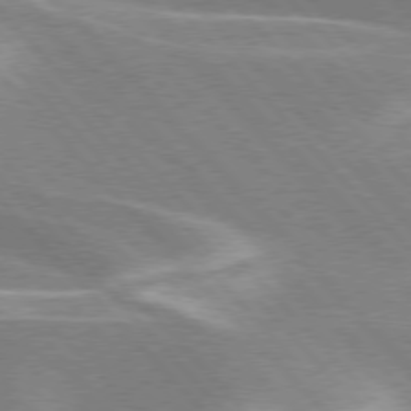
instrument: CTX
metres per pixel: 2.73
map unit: lApd
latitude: 76.2711
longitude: -64.1767
